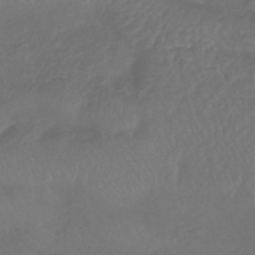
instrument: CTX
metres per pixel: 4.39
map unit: lHb
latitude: -43.8989
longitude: 81.2565
